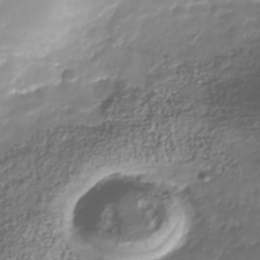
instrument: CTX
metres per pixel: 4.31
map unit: Nhu
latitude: -41.0297
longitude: -85.6127
